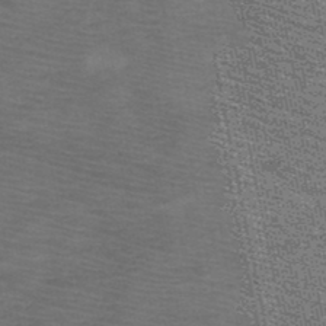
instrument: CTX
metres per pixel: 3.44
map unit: HNb
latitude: -49.1620
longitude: -41.1781
